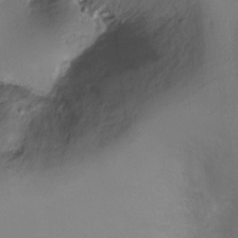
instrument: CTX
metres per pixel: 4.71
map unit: Ht
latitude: -6.5196
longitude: -32.2711
